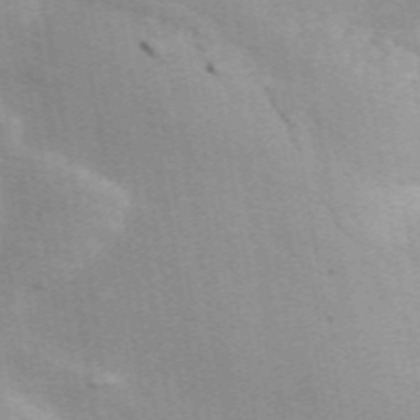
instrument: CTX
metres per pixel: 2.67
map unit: ANa
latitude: 50.4034
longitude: -81.1592
